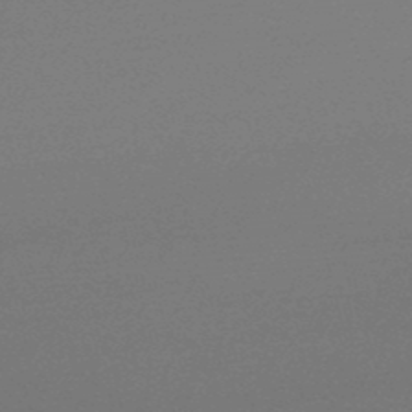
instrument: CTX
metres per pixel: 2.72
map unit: lHb
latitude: -47.8989
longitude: 68.0094
